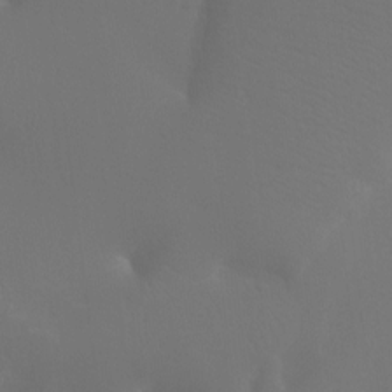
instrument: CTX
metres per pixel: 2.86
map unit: Htu
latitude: -12.9353
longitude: -47.8962
